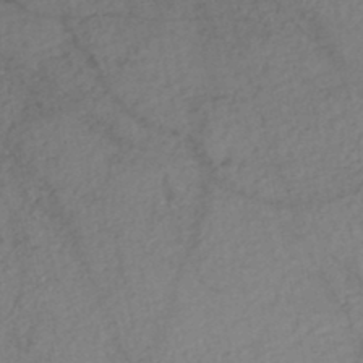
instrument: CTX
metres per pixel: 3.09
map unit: Nhe
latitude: -46.8597
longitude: -173.4048
